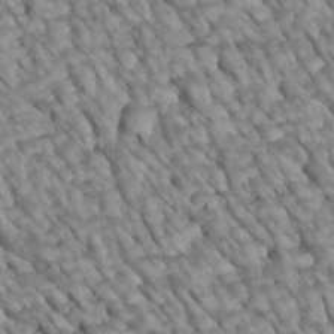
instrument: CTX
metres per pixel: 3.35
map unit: Htu
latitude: 2.3656
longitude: 144.0094
